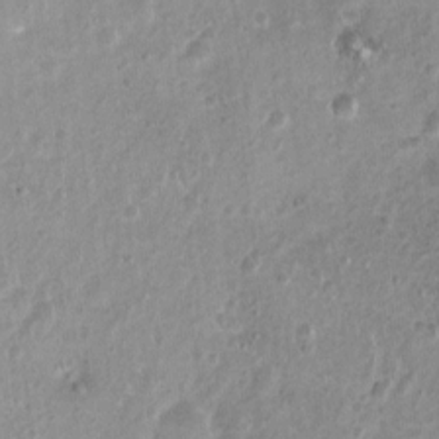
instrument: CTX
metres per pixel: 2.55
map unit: Nhu
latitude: 3.0269
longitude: -16.1199
